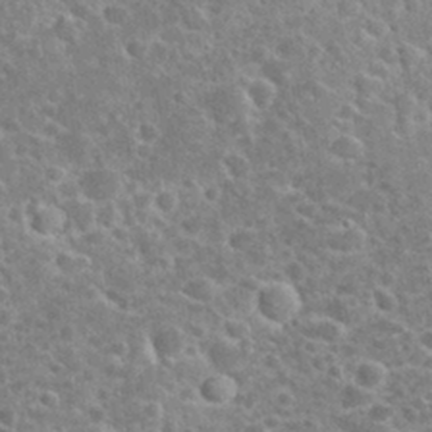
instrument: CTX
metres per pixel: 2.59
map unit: eHh
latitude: 32.0822
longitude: -60.6679
